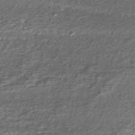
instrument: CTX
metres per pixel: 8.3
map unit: Nhe
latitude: -45.8989
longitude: 152.4818
